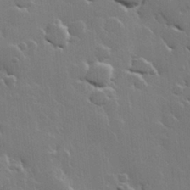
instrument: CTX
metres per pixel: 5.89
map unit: Hve
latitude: 22.8191
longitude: 149.3699
